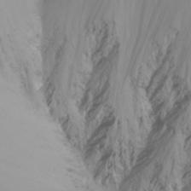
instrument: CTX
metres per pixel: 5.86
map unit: Nhu
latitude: -12.9920
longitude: -63.3293
